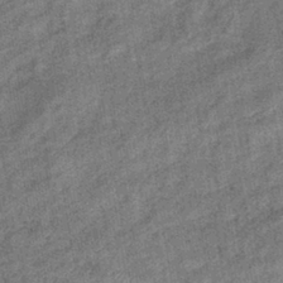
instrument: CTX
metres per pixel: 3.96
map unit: eHb
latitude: -39.8045
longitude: 79.3131
